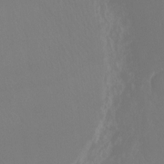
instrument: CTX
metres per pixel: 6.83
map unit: Ht
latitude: -8.6896
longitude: -33.7261
